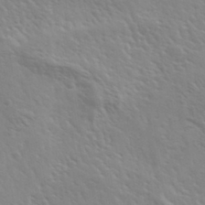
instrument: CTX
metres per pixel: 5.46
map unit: Ave
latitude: 37.0081
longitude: -111.2537
